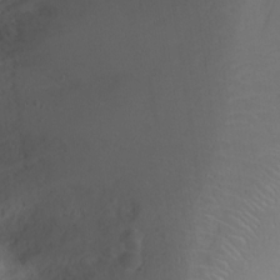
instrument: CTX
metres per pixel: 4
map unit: Ht
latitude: -0.2551
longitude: -45.6694
